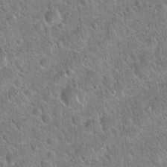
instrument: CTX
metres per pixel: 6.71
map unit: Hto
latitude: 20.9703
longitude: -51.0269
